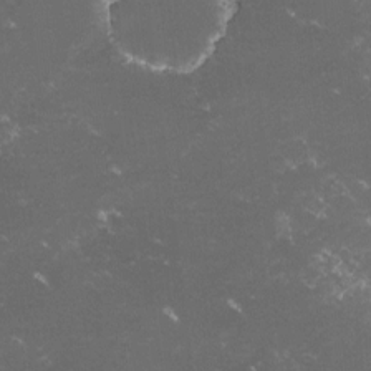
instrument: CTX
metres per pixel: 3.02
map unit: lHvf
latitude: -15.3132
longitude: -101.9906
